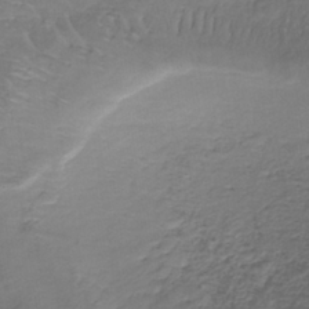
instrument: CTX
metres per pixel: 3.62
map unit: lHb
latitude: -38.5385
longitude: 61.0486
